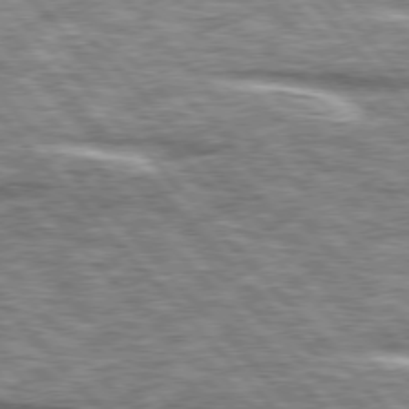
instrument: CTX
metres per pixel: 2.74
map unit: lApd
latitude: 76.4790
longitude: -82.6679
